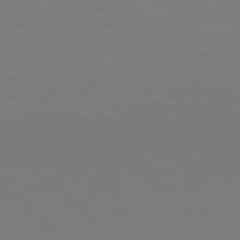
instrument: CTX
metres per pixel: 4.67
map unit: Hpe
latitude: 78.2901
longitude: -135.1214
